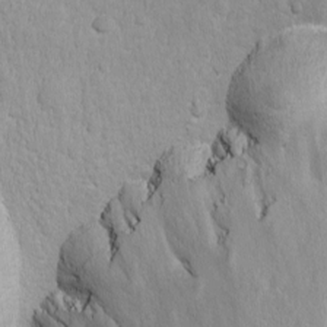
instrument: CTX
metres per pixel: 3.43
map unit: Ave
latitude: -10.8219
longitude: -120.4412
